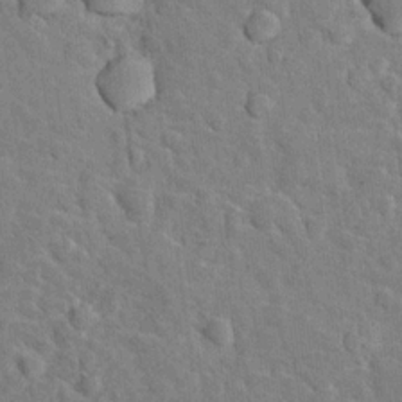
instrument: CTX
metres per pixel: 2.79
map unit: Nhu
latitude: 16.8191
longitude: -32.5357
